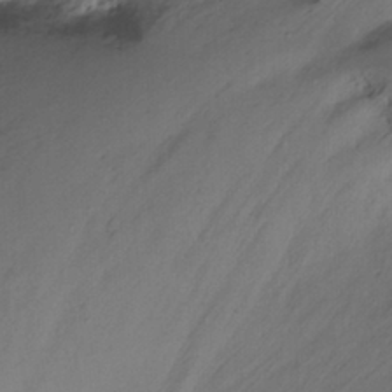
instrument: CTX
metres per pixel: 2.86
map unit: Ht
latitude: -10.8408
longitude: -39.0458
